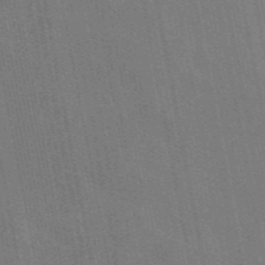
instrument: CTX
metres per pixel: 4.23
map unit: eAb
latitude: 46.4601
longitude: 121.8044
